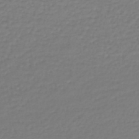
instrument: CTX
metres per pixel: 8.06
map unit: lHb
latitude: -46.1039
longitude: 62.6329
